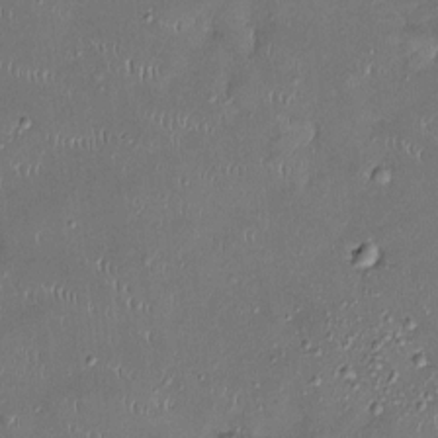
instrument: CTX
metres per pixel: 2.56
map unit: Ht
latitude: -4.5573
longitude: -14.1389
